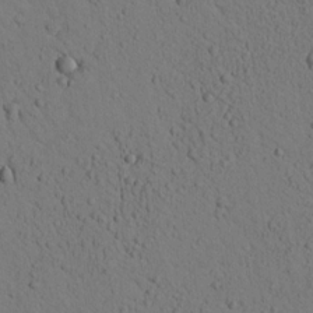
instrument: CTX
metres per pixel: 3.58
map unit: lHvf
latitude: 14.1767
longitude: 178.1039
